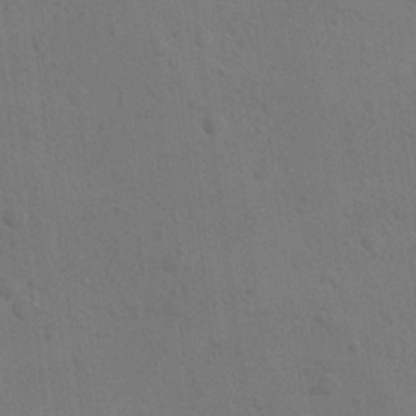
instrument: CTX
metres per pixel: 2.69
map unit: lAvf
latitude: -9.3510
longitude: -120.1200
